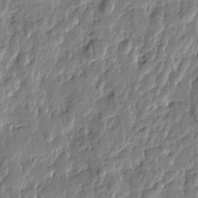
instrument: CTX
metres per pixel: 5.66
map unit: Htu
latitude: -2.6140
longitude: 179.3320
